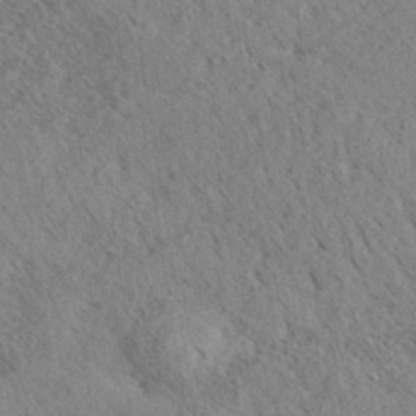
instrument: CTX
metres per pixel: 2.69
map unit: eHh
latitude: 35.0080
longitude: -140.3656
